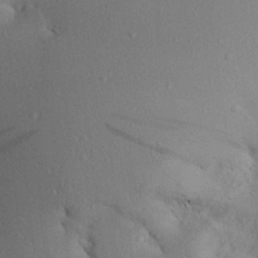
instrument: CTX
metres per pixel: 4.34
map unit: Aa
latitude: 24.3089
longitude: -132.1767
